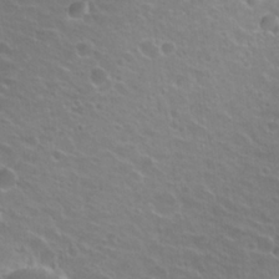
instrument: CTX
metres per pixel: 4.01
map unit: Hto
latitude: 23.8961
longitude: -30.9892
